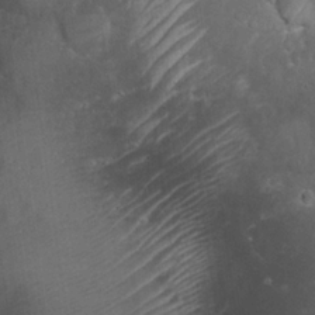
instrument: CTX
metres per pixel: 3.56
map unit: eHh
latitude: 21.8773
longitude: -58.4412
